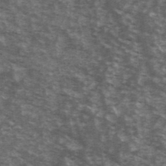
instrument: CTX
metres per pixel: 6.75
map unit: Ave
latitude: 40.3656
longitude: -110.0822
